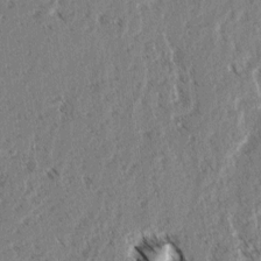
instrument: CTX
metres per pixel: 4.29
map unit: lAvf
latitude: 3.6883
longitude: -105.7639
